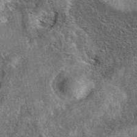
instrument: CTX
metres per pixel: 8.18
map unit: eAb
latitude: 36.8191
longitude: 110.3684
